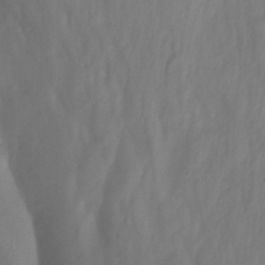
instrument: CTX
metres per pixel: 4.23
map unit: Nhu
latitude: -13.5210
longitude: -65.0837
